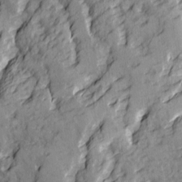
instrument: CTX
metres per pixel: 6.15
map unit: Ave
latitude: 14.5924
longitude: -131.6694
